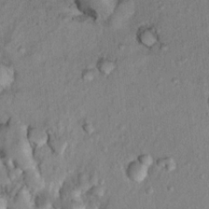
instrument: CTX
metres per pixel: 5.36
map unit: Nhu
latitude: 13.4049
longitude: -36.8002
